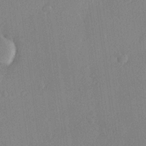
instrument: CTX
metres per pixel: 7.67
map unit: Hve
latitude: 23.5560
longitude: 145.1809
